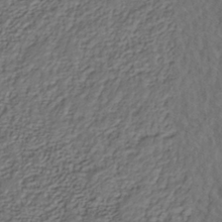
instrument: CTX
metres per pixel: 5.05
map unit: Nhe
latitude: -40.8597
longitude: -111.3104
